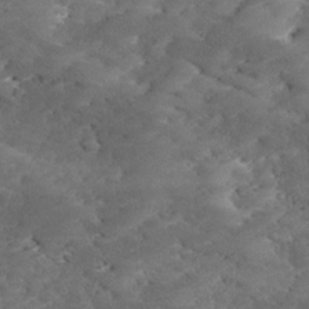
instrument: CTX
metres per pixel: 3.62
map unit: Ave
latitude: 17.3104
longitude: -136.3468
